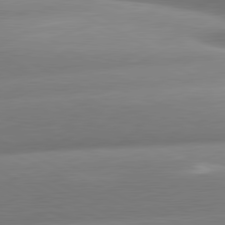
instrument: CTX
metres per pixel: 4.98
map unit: lApd
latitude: 80.6868
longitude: -159.6127
